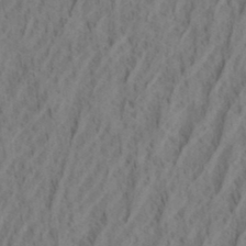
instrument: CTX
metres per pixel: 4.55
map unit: eHh
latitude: 34.8002
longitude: -137.5938
